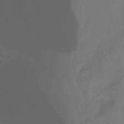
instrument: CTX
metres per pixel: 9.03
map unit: Nhu
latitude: -11.8989
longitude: -64.0633
